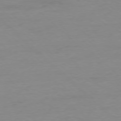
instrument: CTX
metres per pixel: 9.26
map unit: Ap
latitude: -77.7100
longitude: -81.3104
